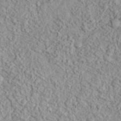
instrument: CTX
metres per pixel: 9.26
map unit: eHh
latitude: 37.4427
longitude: -81.4615
